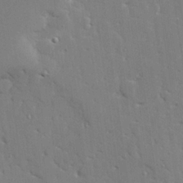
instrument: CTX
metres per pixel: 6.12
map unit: Hve
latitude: 25.5749
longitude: -90.4034
